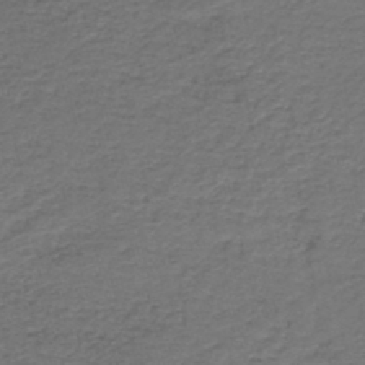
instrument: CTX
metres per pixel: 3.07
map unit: HNb
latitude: -43.6721
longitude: 50.9353
